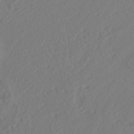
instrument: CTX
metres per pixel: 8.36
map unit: HNhu
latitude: -40.5007
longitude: 99.8044
